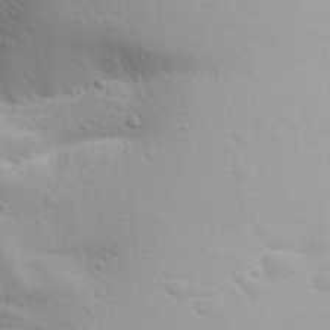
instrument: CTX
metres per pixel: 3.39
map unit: Aa
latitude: 29.5749
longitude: -139.9528
